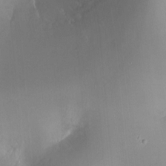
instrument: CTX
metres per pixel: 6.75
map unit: Ht
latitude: -14.6897
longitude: -41.1970
